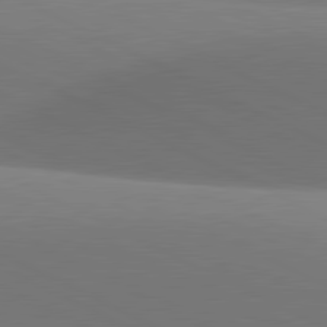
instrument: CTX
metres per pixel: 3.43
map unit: lApd
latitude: 81.2348
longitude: 134.7463
